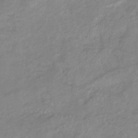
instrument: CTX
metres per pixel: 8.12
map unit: eHb
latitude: -36.8219
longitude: 74.5574
